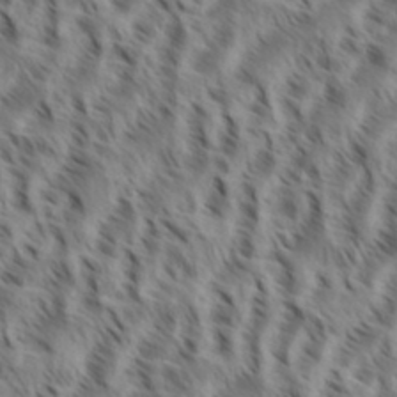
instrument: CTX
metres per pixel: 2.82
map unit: eHh
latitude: 35.1214
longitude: -138.6113
